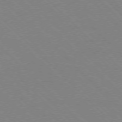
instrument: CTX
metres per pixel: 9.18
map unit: Ap
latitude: -77.3510
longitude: -66.5356
